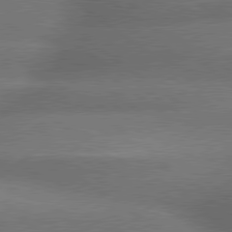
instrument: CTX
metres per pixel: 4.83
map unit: lApd
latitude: 79.7261
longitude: -153.4427
